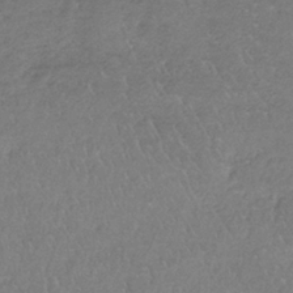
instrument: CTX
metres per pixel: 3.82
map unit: HNb
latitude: -35.5588
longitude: 55.8423
